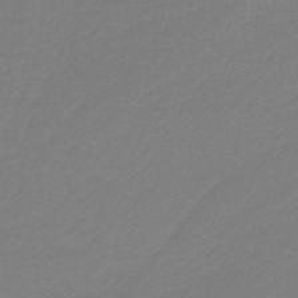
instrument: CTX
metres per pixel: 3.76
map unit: HNb
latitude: -37.5777
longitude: 55.1242
